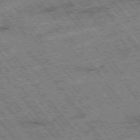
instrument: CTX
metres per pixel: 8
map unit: Hpe
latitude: -75.8801
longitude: -20.9514
